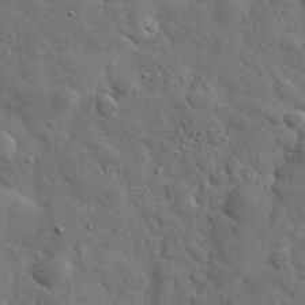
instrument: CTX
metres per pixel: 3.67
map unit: eHh
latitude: 30.6869
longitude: -68.7813
